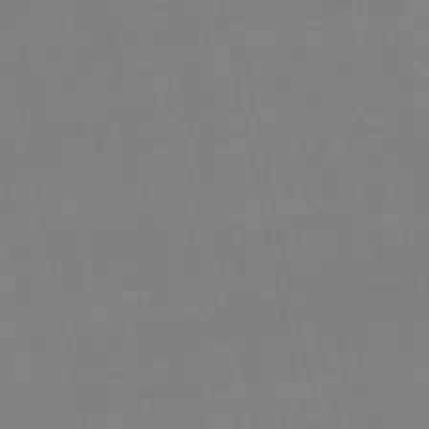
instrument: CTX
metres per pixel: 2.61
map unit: lHb
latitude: -48.4440
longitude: 63.3698
